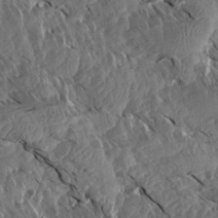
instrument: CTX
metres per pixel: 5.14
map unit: Aa
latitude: 13.9717
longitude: -140.4412
